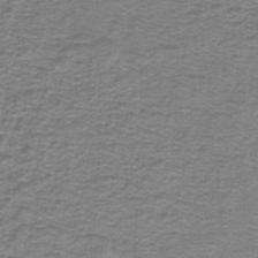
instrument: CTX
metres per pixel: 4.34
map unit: lHb
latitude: -41.1431
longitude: 55.6344
